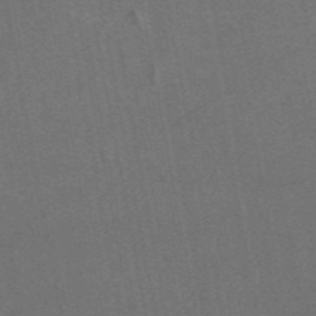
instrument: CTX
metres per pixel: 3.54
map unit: eAb
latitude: 46.7813
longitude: 116.6518
